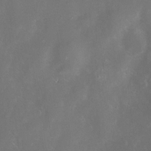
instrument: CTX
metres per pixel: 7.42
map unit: Hve
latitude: -10.4818
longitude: 174.7085
